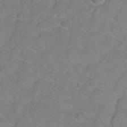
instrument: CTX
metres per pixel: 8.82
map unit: Hto
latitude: 2.7435
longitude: -33.0647
